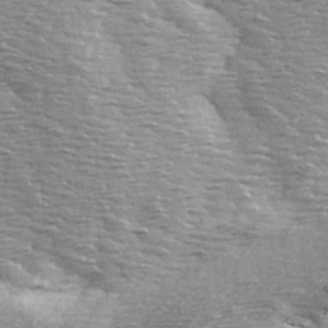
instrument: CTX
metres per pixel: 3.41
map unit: Ave
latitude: 14.4034
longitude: -104.7247
